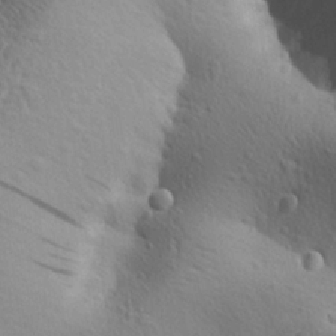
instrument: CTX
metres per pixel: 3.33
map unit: Aa
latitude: 26.3467
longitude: -144.3845
